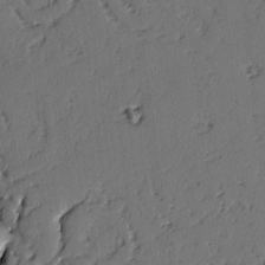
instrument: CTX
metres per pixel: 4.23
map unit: lAvf
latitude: -2.8030
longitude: -106.9325
